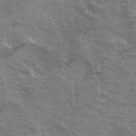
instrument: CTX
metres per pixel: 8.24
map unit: Hto
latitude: 34.4223
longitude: -40.8946
